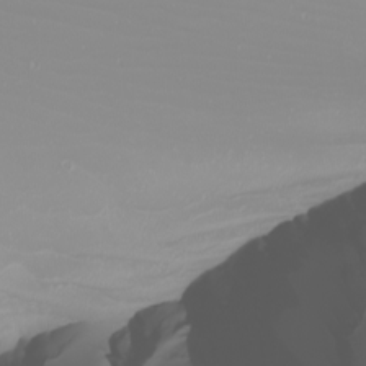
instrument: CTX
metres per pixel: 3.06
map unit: Nhu
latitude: -7.7099
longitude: -94.1389
